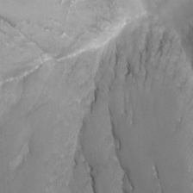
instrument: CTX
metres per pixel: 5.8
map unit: Nhu
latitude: -12.3117
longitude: -72.9703
